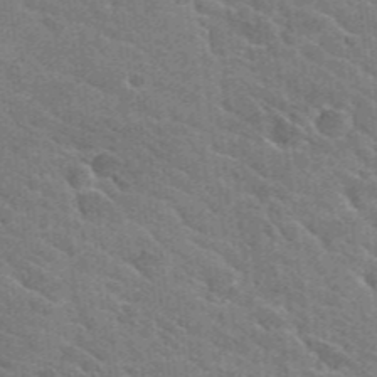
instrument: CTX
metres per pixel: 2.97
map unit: Hto
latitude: 25.7827
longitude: -36.8002
